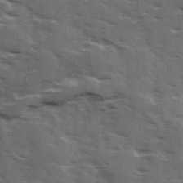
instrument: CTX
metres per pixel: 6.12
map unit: Ave
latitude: 18.6490
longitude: -130.8758
